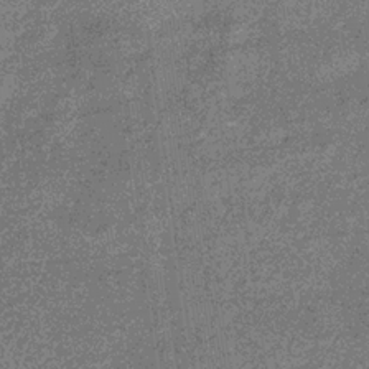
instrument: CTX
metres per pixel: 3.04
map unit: eHb
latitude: -33.1243
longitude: 75.6911
